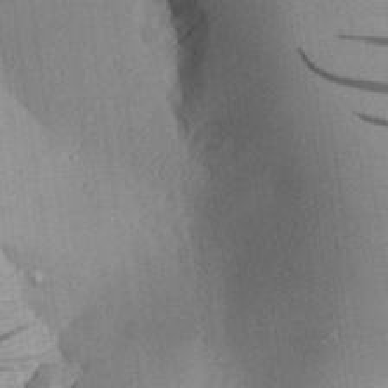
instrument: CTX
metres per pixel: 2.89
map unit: Aa
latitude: 28.9136
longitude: -136.9892
